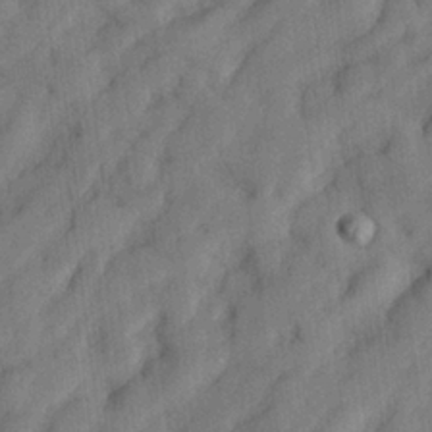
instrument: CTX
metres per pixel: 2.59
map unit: lHvf
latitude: 23.8961
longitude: 142.8408
